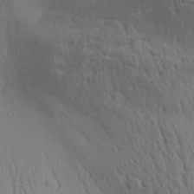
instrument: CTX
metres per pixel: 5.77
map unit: Aa
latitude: 30.5735
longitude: -140.1955
